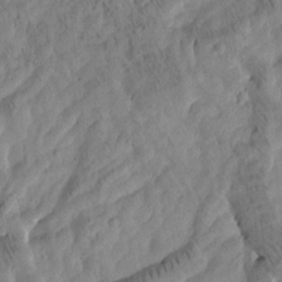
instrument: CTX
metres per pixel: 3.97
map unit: Htu
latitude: -3.8422
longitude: 171.9178
